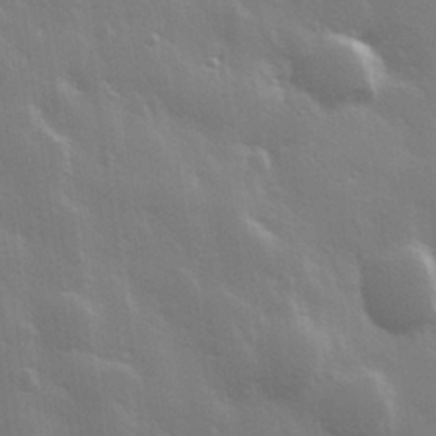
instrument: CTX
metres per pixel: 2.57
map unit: Hve
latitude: 28.5734
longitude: 148.1417
